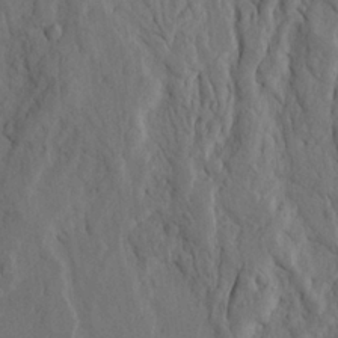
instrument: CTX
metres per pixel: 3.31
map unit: Ave
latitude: 23.3293
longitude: -134.5734
